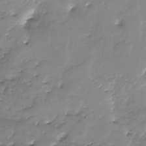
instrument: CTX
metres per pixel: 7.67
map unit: Nhu
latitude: -28.8786
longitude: -64.0255
